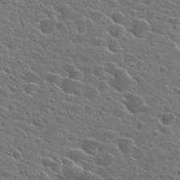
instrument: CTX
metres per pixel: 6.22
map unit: Hto
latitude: 27.1592
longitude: -45.2537
